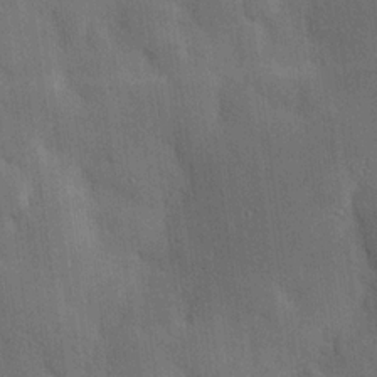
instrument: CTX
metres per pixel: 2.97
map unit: Hve
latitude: 19.5560
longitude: 150.8597
